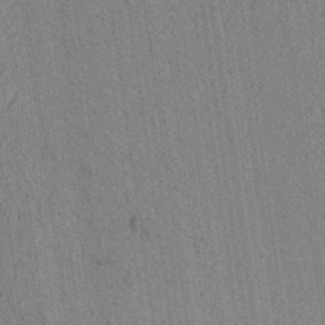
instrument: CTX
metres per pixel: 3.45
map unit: lAvf
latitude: 6.8947
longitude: 164.2551
